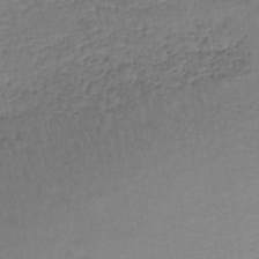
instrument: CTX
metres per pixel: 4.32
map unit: lHb
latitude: -43.3320
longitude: 59.1431
